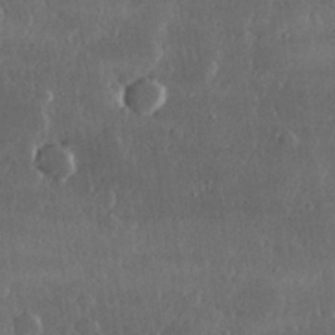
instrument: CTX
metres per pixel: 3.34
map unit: lHvf
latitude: 30.9892
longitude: -91.2726
